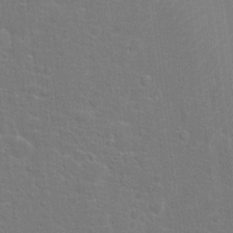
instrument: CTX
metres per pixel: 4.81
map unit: Hto
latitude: 17.4049
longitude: -41.1970
